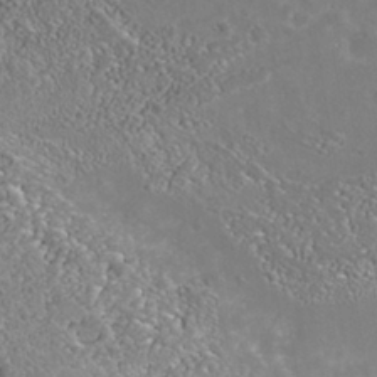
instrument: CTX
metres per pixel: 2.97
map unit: Nhe
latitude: -39.4644
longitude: -117.4049
